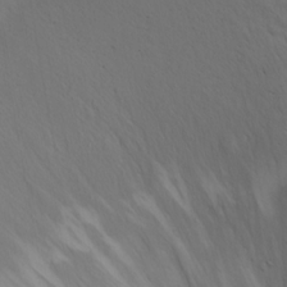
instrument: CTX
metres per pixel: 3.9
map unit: Nhu
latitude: -8.4062
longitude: -67.0080
